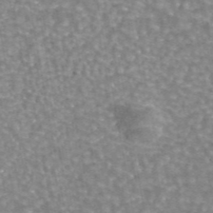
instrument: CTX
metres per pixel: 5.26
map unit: eAb
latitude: 44.4412
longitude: 106.6519
